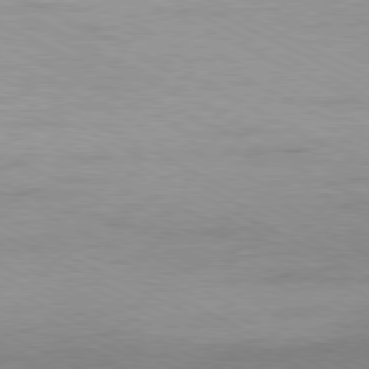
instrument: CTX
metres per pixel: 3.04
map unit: Ap
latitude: -80.9164
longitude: -85.4427
